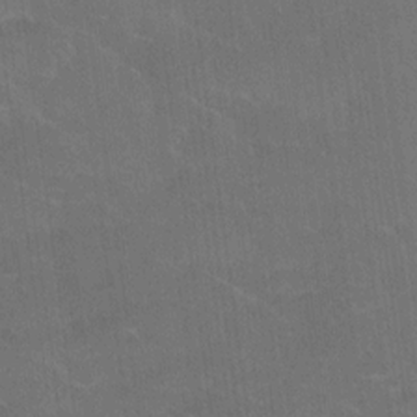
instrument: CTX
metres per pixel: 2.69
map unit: Ave
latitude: 18.5923
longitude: -136.3656
